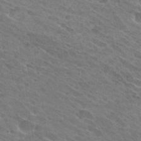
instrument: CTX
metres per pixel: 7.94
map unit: Hto
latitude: 31.0459
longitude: -45.4804
